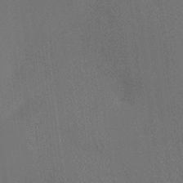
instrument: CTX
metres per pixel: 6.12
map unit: HNhu
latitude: 12.6113
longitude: 11.1053
